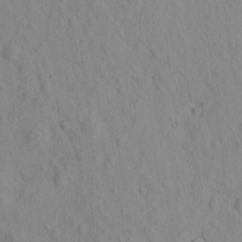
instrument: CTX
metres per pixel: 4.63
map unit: eHh
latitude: -1.7289
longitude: 18.9164
